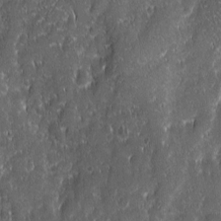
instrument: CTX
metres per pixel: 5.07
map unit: Ave
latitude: 9.6883
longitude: -104.8569
